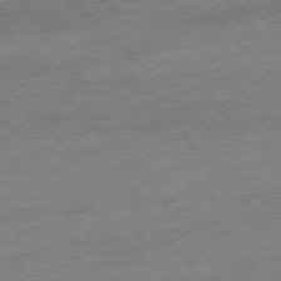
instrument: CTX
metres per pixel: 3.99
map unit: Ap
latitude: -76.7652
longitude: -97.8016
